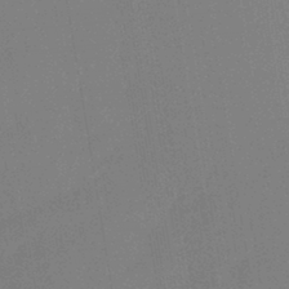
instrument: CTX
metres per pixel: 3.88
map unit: lHb
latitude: -41.7100
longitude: 78.0850
